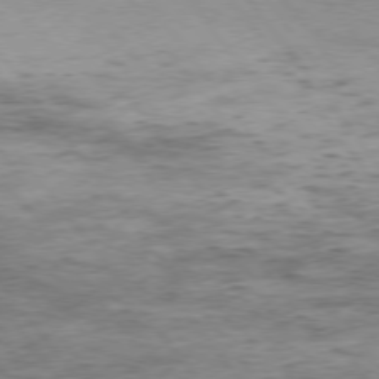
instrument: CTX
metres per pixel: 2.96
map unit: Hpe
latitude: 75.2159
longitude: -143.0648
